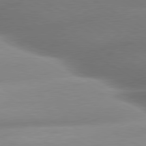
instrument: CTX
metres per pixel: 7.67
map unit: lApd
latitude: 80.1389
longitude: -158.2145
